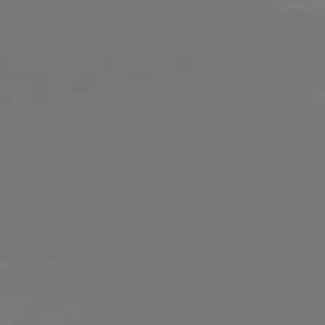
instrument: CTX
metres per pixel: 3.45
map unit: lApd
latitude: 81.9150
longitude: -149.8583
